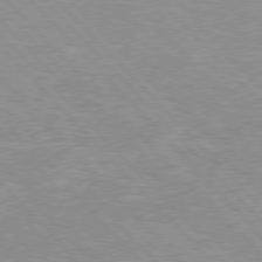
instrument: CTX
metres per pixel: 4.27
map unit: Hpe
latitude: 76.2900
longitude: -152.7624
